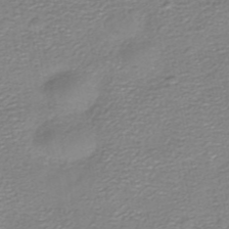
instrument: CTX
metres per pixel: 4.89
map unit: HNhu
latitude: -40.1039
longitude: 102.8597
